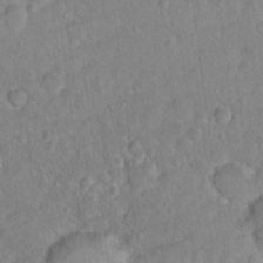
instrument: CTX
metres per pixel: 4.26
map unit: Hto
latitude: 13.0648
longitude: -37.1214
